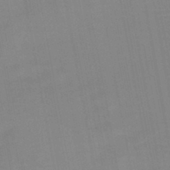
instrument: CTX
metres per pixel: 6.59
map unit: HNb
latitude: -47.1053
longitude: -48.4601
